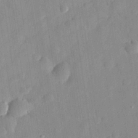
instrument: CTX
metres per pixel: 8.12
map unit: eHh
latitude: 29.9339
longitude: -74.7246
